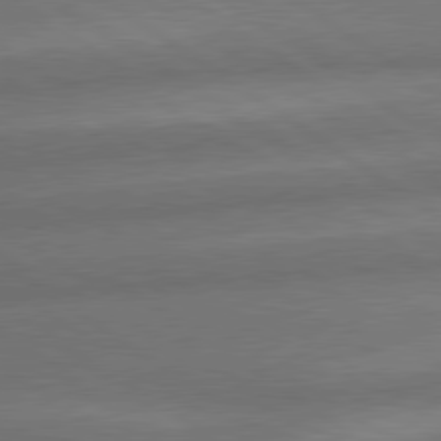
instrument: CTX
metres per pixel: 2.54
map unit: lApd
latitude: 79.7072
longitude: -153.7828
